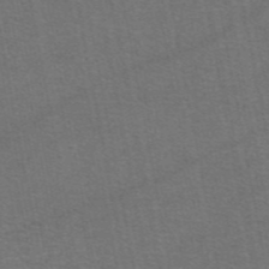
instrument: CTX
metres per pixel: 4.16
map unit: eAb
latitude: 47.4805
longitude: 105.5021
